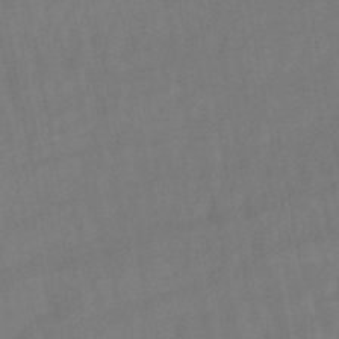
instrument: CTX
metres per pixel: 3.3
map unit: lHb
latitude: -47.3887
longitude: 62.1039
